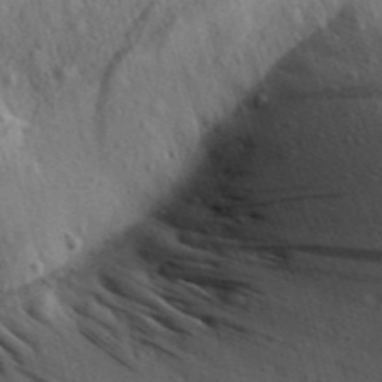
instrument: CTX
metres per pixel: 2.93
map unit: Aa
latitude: 30.0633
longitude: -136.8569
